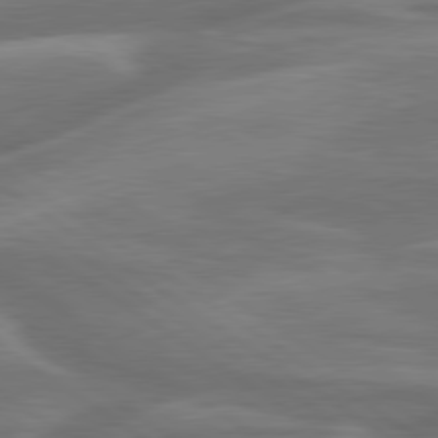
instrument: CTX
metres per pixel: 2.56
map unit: lApd
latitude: 79.8961
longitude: -126.7057
